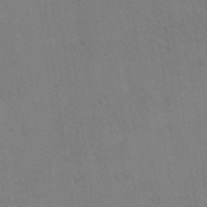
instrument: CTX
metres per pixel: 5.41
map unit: Hto
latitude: 36.4223
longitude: -46.2145
